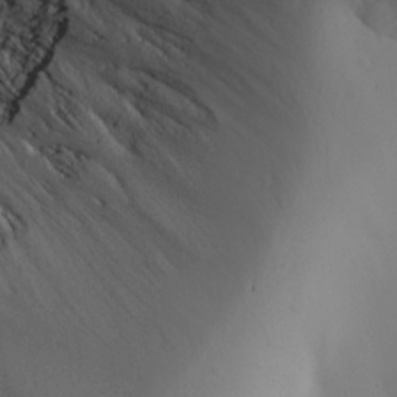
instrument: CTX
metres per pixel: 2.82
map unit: Aa
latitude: 25.1970
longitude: -144.7246
